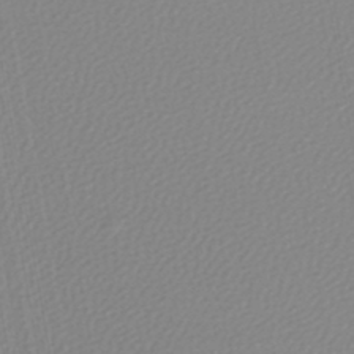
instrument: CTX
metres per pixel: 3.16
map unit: lHb
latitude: -45.2565
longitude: 73.8233
